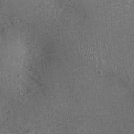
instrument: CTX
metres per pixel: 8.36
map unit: Ht
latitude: -3.3698
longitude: -15.6883
